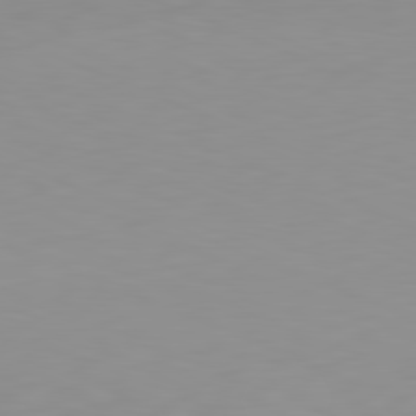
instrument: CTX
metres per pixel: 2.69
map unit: Hpe
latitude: -82.3117
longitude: 16.0850
